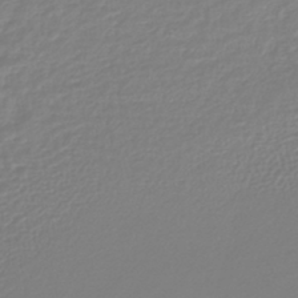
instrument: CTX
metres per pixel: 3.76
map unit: lHb
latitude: -44.0094
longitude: 72.3306
